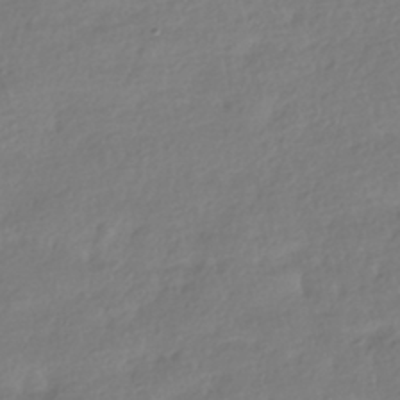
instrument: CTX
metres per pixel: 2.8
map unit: HNhu
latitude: -40.9164
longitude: 97.8800
